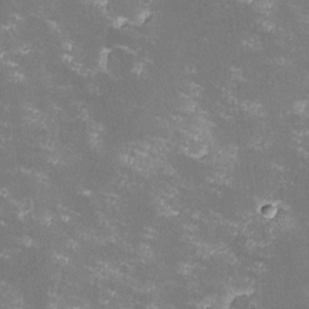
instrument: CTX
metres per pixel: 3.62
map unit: lHvf
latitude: -13.5210
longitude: -99.8394
